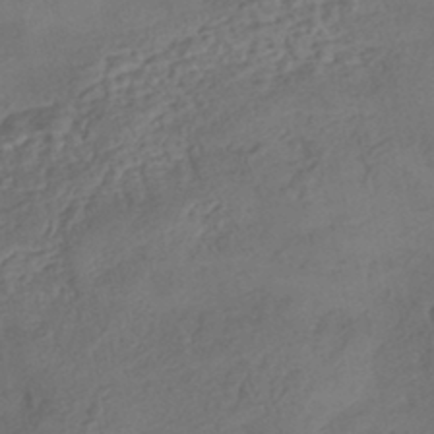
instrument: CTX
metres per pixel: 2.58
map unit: eHh
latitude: -42.8785
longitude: 122.6141
